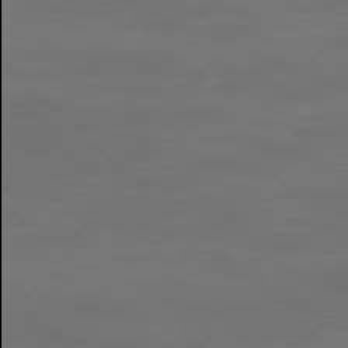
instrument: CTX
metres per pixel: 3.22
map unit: Ap
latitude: -76.5574
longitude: -81.9906
